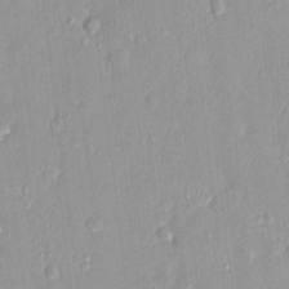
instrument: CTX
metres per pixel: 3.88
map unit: Nhu
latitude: 1.6316
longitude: -14.4412
